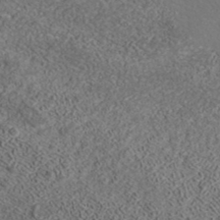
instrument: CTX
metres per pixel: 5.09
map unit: ANa
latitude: 37.3293
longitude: 18.8786
